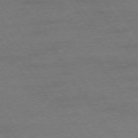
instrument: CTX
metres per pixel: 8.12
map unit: Ap
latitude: -74.4818
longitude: -85.8772
